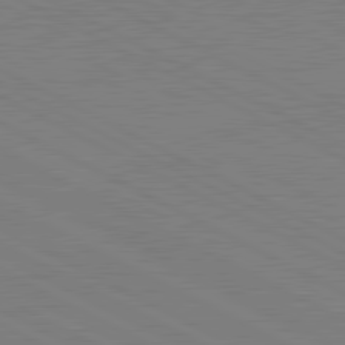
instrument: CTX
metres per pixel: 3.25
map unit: lApd
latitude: 81.1781
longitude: 151.0109
